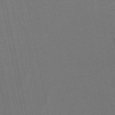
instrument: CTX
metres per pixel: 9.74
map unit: lHb
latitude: -48.4251
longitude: 68.7274
